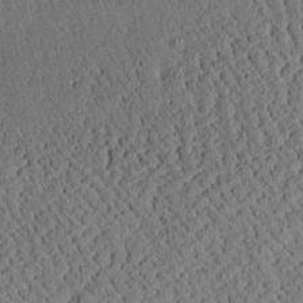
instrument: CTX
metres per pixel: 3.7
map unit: Aa
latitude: 24.8757
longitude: -133.4804
